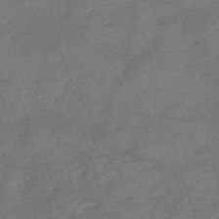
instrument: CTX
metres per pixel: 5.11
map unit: eHh
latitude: -54.8975
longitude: -90.9136
